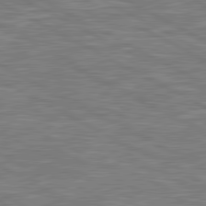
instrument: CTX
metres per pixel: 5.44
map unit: lApd
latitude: 80.7813
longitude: -171.7450
